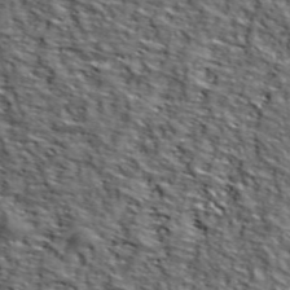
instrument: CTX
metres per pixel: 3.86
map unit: lHvf
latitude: 39.1025
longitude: -86.8002
